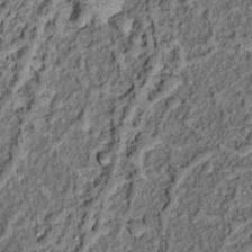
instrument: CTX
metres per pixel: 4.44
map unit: Hto
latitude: 14.6869
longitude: -35.6694
